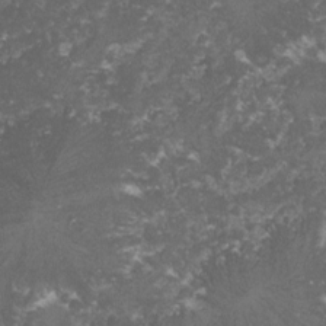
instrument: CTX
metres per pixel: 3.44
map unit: lHvf
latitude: -14.9731
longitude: -99.4237
